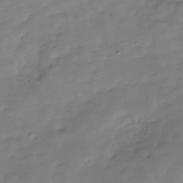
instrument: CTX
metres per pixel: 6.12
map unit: Hve
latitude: -30.1039
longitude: 91.6344
